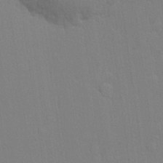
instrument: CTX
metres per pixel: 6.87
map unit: lHvf
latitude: 20.9514
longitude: 142.4062
